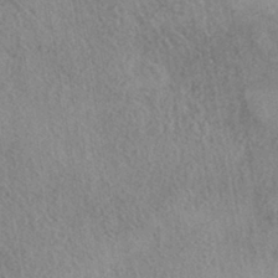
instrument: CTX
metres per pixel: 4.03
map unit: HNhu
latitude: -41.6155
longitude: 98.6329
